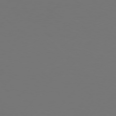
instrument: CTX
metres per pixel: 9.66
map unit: Hpe
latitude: 75.6883
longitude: -129.7827
